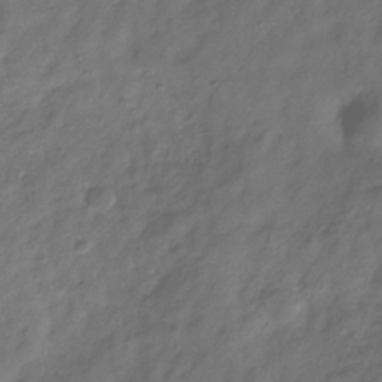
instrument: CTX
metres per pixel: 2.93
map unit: Hve
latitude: -32.9731
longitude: 91.7478
